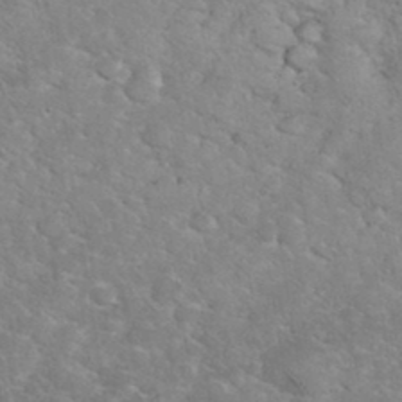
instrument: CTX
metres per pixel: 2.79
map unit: eHh
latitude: 35.7260
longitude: -65.2348
